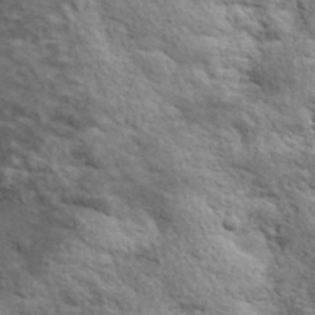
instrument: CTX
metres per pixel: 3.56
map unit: lHvf
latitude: 37.8206
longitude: -88.8191
